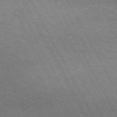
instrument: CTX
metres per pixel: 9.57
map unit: Hpe
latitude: -71.4077
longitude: 9.0108
